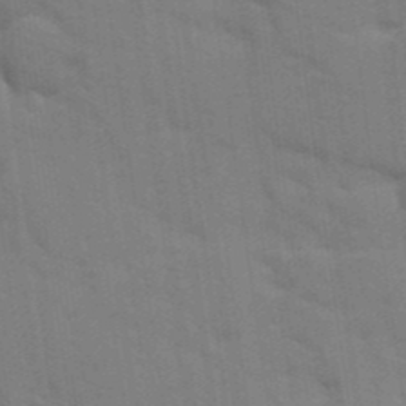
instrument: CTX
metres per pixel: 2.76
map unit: Ave
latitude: 10.9514
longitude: -102.0444
